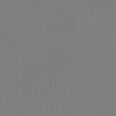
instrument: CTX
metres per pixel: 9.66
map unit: HNhu
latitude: -49.3510
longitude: 101.1053
